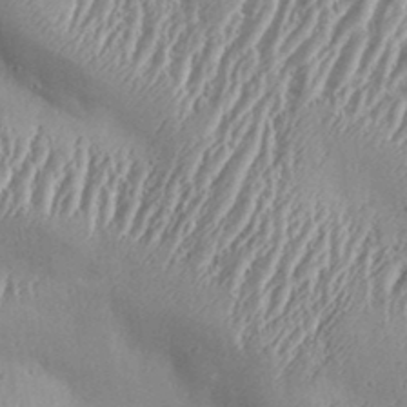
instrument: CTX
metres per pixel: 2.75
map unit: Aa
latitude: 33.3482
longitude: -134.6112
